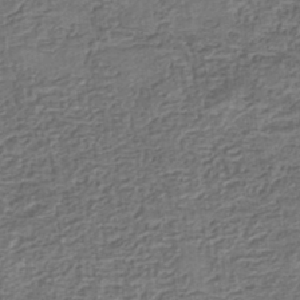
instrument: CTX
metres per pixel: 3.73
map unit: eHb
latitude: -34.7652
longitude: 79.5777
